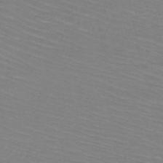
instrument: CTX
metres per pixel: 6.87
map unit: HNb
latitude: -49.9367
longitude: -51.1781
